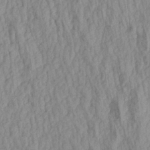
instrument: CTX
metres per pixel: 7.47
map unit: Aa
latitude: 20.5546
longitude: -143.4427
